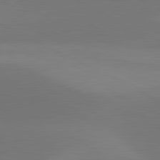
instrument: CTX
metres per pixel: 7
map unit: lApd
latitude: 81.4048
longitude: 146.1417
